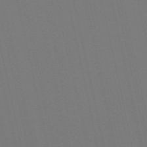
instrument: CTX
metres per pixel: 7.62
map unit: Nve
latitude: -58.4817
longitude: 60.8219
